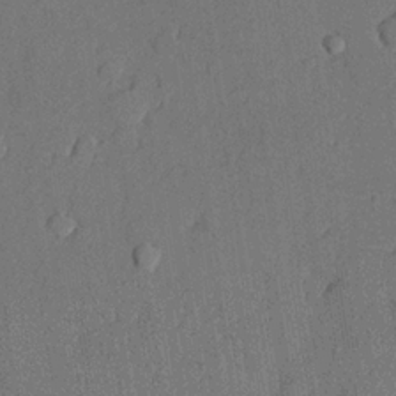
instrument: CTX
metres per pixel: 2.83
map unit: lHvf
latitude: 21.4238
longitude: 144.6330
